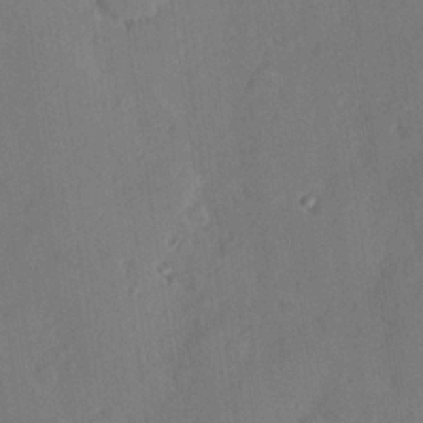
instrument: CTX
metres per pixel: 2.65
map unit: Hve
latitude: 24.7435
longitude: -93.2726
